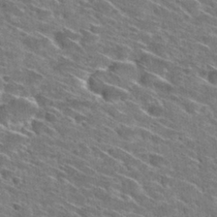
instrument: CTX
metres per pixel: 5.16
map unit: Hto
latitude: 29.5749
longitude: -45.4804
